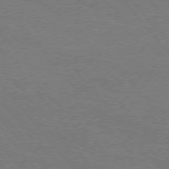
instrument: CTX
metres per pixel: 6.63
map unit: Hpe
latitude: 75.2915
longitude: -152.0255
